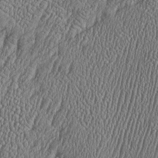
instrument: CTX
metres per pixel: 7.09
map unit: Htu
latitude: -7.5588
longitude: 157.3321
